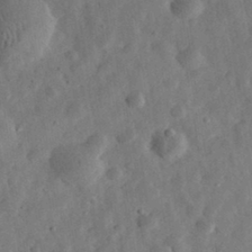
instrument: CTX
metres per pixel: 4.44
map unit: eHh
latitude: 32.4790
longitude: -76.0822
